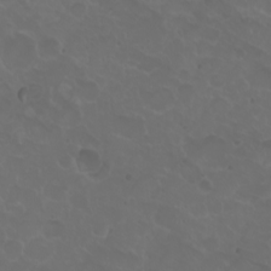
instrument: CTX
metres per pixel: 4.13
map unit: eHh
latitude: 0.9324
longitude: -54.7435
